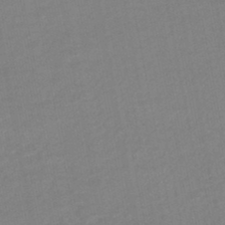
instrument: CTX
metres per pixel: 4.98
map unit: HNhu
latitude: -47.5399
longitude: 102.9542
